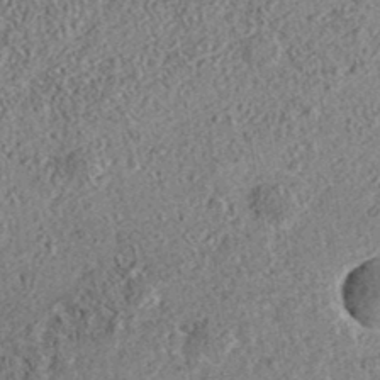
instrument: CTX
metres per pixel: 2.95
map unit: eAb
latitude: 35.8016
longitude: 110.6140
